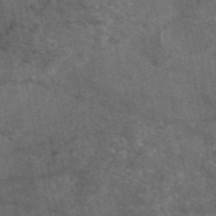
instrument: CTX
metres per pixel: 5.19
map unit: eAb
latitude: 47.4805
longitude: 111.7477
